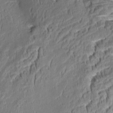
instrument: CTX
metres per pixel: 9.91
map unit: Aa
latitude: 8.5735
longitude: -133.3671
